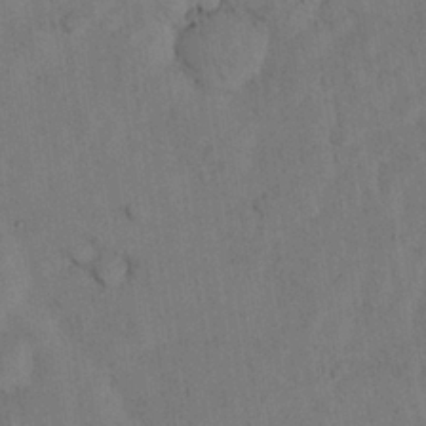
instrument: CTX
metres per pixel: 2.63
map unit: Nhu
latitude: 28.0444
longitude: -72.5735
